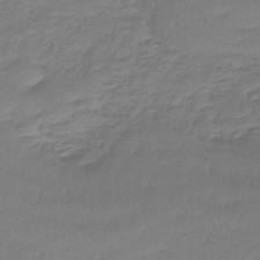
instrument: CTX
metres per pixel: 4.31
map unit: lHb
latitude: -42.5195
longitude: 58.7274
